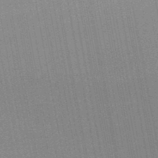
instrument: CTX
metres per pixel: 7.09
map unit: lHb
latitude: -47.5966
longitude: 66.8975
